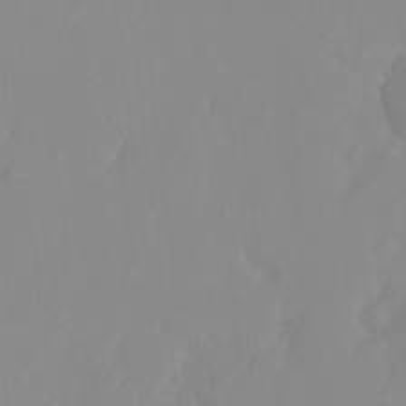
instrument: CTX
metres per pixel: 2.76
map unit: Hto
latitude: -8.0850
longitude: -41.0647
